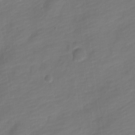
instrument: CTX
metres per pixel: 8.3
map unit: Nve
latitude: -17.9367
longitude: 109.1053
